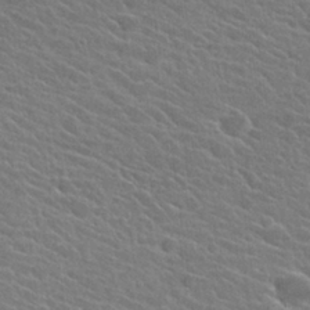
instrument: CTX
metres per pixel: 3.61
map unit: Hto
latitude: 25.0836
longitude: -40.8002
